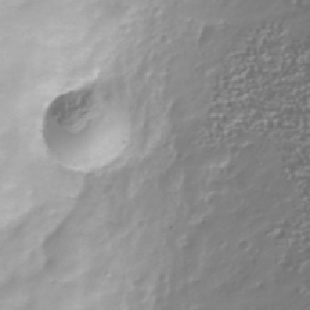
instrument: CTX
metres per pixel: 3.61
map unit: Nhu
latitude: -40.3117
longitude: -83.0269
